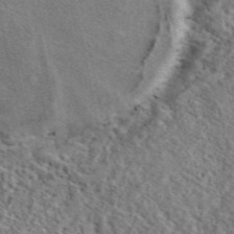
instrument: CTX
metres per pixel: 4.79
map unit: eAb
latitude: 45.7638
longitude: 111.0675
